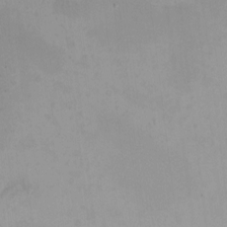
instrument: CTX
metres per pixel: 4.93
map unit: HNhu
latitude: 5.7072
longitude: 9.9556
